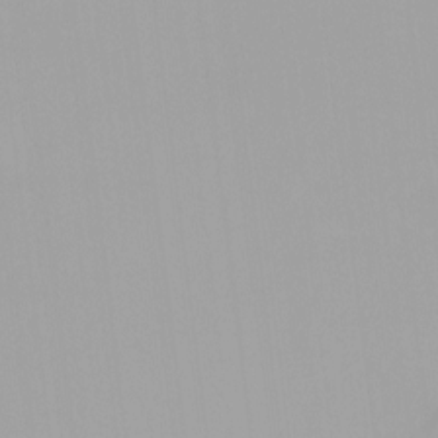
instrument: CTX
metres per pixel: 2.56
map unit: HNhu
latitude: -0.0094
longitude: -5.2348
